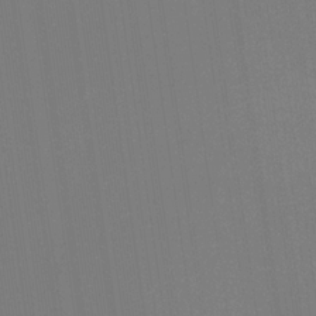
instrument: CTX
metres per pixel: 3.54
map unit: eHb
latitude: -30.3117
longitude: 69.7099
